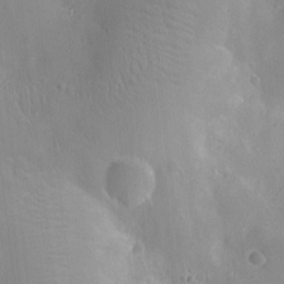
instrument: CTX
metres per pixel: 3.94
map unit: Ht
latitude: -9.7478
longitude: -22.7246
